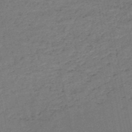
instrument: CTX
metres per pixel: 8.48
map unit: HNb
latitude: -51.4832
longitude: -40.4034
